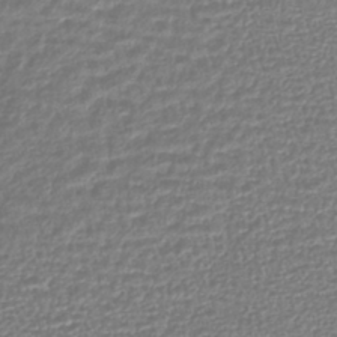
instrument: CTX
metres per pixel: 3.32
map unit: lHb
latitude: -41.5399
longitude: 71.8045
